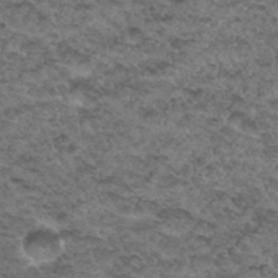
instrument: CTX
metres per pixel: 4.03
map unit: Hto
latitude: 33.2726
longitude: -48.3089
